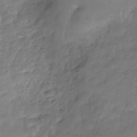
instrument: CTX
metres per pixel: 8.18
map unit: Hve
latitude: -31.8422
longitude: 90.7086
